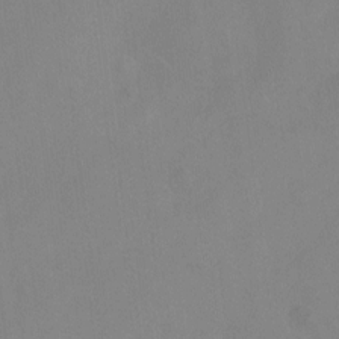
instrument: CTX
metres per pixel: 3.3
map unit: Hto
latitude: -12.5196
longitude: -40.2333
